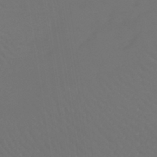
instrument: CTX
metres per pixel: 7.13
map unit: lHb
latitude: -43.0675
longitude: 67.2376
